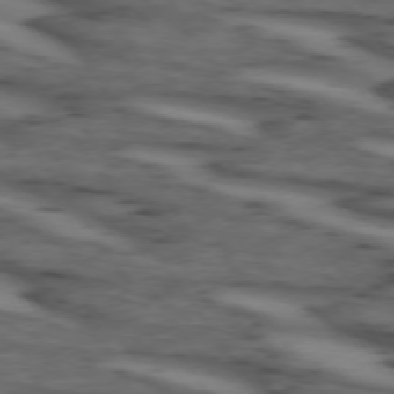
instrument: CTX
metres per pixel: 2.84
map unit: lApd
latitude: 73.8962
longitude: -71.7827
